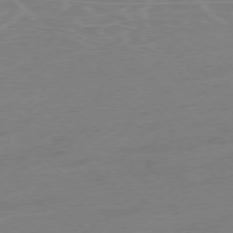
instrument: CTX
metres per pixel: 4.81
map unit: Ap
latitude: -76.9731
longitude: -62.7058
